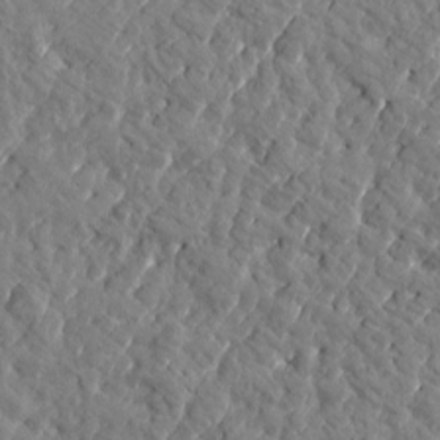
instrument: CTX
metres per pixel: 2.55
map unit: Htu
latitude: 1.2537
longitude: 179.3320
